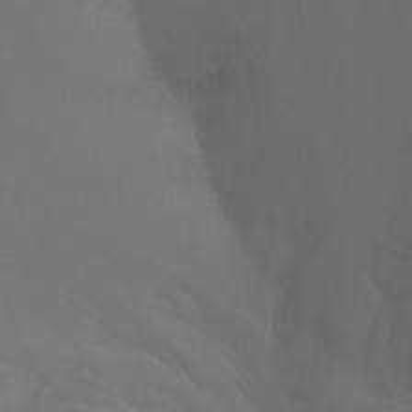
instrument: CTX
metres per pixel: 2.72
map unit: Ht
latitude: -7.7855
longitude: -32.9514
